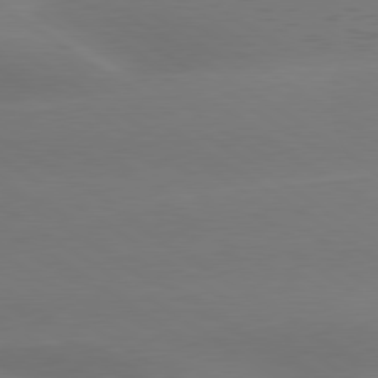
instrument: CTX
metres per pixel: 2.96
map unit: lApd
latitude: 79.8773
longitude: -134.5357
